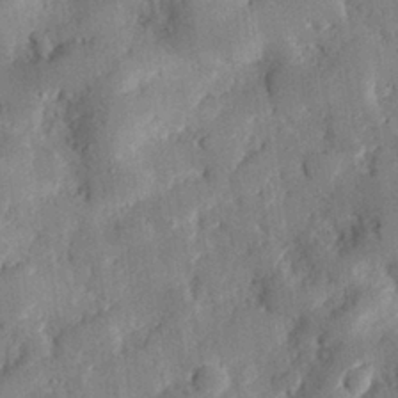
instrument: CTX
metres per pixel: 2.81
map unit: eHh
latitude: 29.4804
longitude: -81.9528
